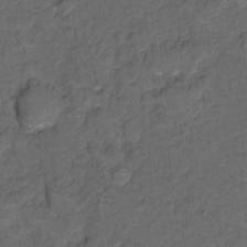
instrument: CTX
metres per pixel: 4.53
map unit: Hto
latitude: 5.4615
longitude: -36.1389
